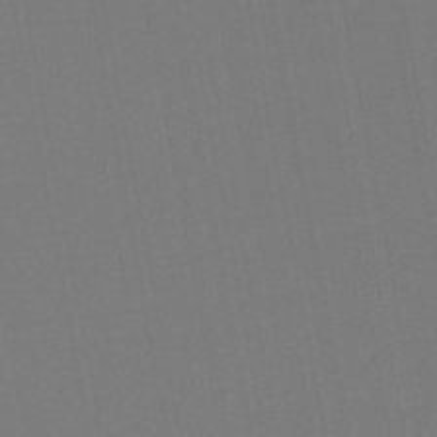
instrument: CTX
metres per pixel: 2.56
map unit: eHb
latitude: -47.9367
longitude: 89.0297
